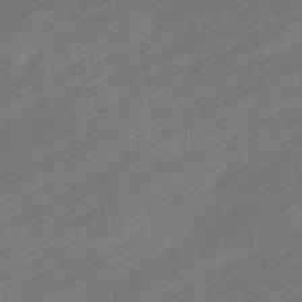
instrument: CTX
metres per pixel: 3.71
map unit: eHb
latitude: -36.2928
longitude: 78.0283
